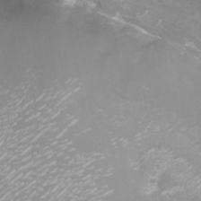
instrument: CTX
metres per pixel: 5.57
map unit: eHh
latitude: -7.4076
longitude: -76.6112
